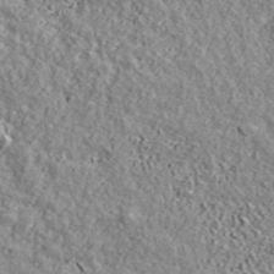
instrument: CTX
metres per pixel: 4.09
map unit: ANa
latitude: 44.3845
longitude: -85.6883
